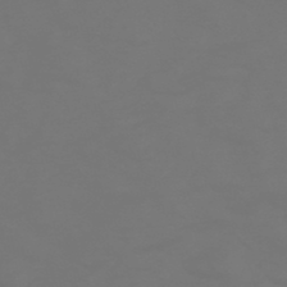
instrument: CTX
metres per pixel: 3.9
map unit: HNhu
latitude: -47.1809
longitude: 90.6141
